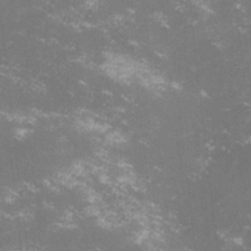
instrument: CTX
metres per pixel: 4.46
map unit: lHvf
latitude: -14.7652
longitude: -100.8569
